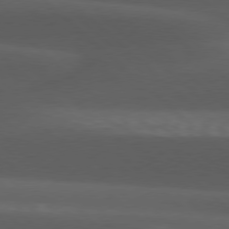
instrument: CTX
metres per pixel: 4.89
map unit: lApd
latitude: 77.6127
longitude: -54.3089
